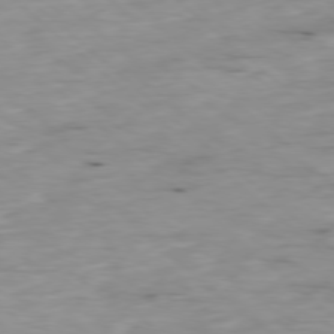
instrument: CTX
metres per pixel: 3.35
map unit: Ap
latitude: -78.3306
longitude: -88.8758
